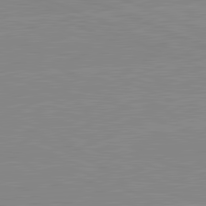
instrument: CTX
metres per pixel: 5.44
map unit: lApd
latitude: 81.5938
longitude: -157.4426
